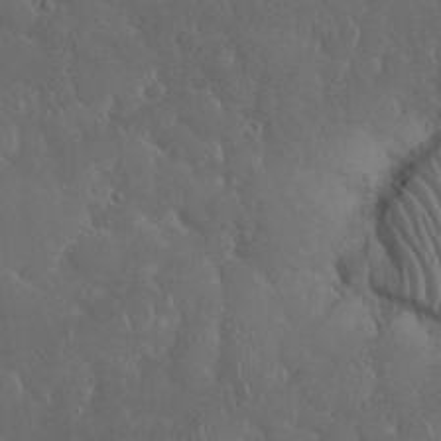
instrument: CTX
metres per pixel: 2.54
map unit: Nhu
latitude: 28.5546
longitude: -67.6316
